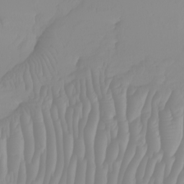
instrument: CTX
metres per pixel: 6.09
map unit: Nhu
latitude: -5.7099
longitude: -93.9339
